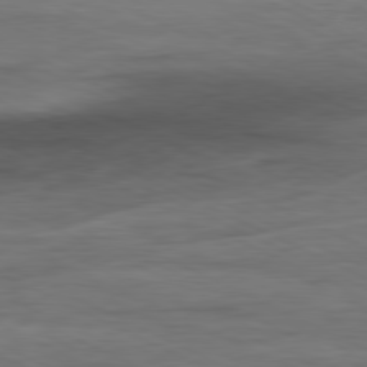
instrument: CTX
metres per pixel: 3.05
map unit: Ap
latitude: -81.1620
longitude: -75.5560
